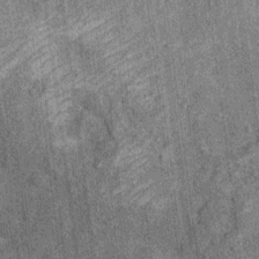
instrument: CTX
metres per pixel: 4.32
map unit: Ht
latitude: 8.8191
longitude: -37.8205
